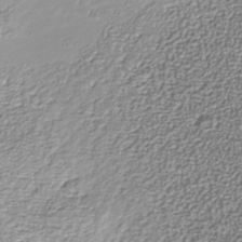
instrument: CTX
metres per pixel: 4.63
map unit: Nhu
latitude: -39.2376
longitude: -84.6491
